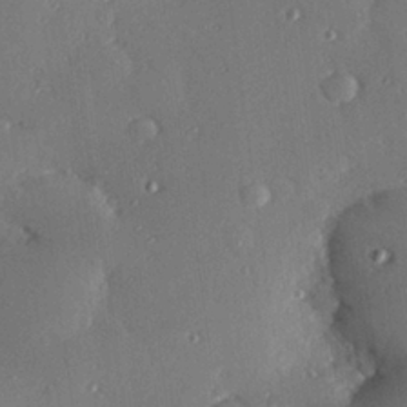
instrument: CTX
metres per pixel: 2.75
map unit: Hve
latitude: 26.8947
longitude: -90.9703
